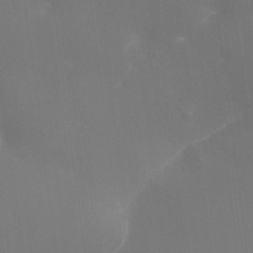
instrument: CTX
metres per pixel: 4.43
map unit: Ht
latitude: -16.5385
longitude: -41.8772
